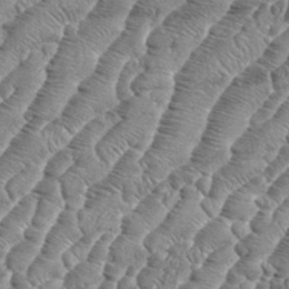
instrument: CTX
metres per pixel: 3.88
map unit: eHh
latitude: 36.5735
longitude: -136.9703
